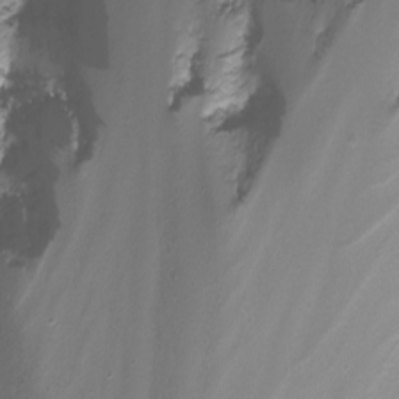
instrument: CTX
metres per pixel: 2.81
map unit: Nhu
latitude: -8.4818
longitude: -72.6868
